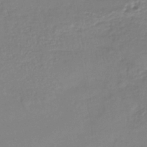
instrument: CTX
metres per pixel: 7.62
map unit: lHb
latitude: -38.5574
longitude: 58.5762
